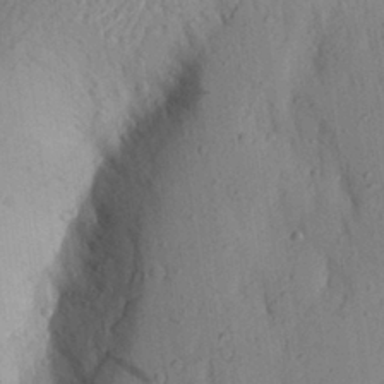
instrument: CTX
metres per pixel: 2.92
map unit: Aa
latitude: 28.1200
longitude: -148.1200
